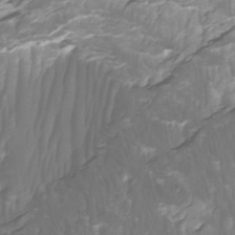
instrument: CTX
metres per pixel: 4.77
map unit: Htu
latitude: -5.0675
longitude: -76.6112
